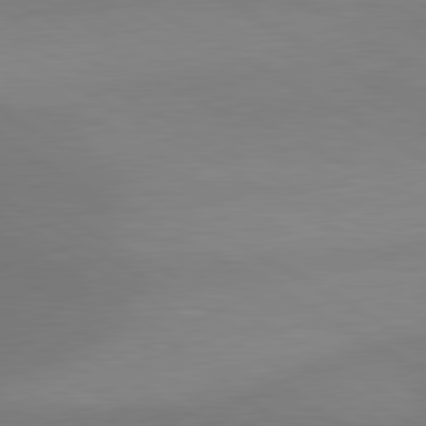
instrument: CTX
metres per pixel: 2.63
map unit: lApd
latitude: 80.6113
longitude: 130.3873
